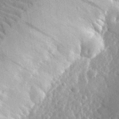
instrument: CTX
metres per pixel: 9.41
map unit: lHvf
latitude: 32.5924
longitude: -86.2333
